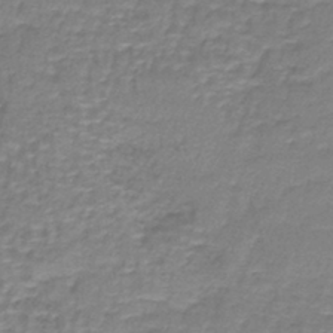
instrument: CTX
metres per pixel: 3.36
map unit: lHb
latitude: -41.5399
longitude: 58.7274
